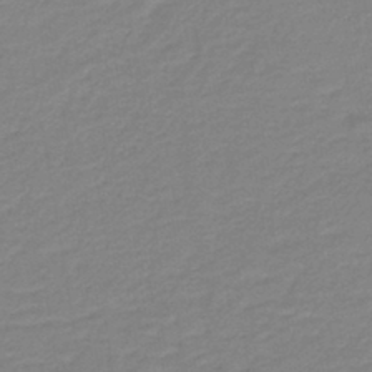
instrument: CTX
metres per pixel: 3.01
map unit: lHb
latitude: -42.0472
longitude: 52.5195
